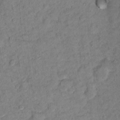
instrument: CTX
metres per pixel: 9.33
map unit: Ht
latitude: 11.5938
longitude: -33.6505
